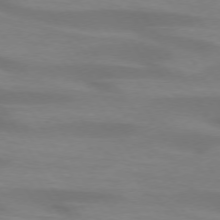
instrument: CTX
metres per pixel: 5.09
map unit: lApd
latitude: 73.5560
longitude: -53.1970
